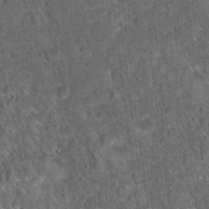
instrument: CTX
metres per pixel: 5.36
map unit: Hto
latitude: 15.8773
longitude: -34.8002
